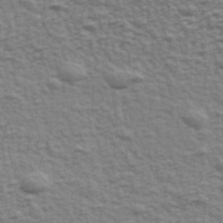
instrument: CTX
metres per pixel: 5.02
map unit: Ave
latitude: 43.0836
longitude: -112.6490
